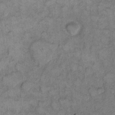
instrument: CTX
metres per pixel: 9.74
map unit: eHh
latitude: 11.7261
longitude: -63.9906
